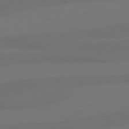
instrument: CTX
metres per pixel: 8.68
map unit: Hpe
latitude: 78.7058
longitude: -132.5357
